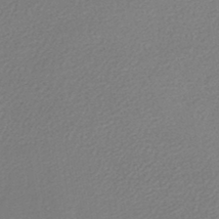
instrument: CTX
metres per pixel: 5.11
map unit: lHb
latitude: -45.2187
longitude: 56.9353
